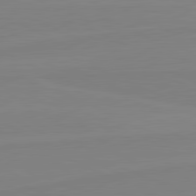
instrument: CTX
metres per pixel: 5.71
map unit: lApd
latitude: 81.6883
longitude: 166.8975
